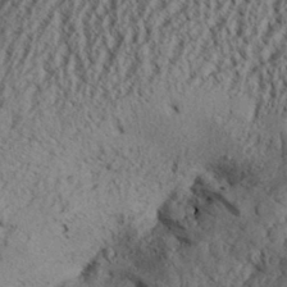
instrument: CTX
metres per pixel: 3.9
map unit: Aa
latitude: 31.4616
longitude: -136.7247
